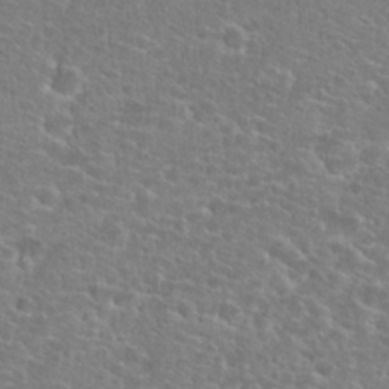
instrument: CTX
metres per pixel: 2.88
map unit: Hto
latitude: 25.5749
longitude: -48.7435
